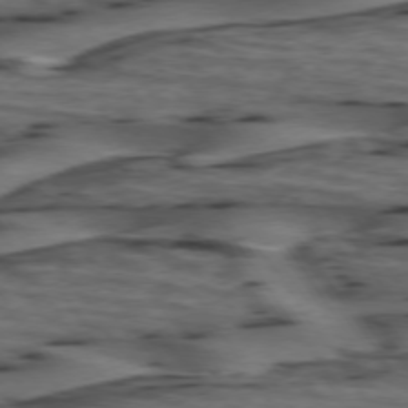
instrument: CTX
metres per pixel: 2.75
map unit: lApd
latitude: 74.6491
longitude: -71.0836
